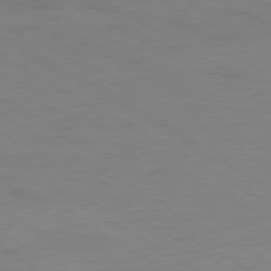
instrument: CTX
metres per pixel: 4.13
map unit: Ap
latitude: -77.5021
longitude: -74.7624
